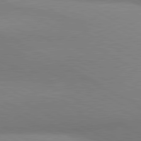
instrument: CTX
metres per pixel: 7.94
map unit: lApd
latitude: 80.5924
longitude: 129.3699
